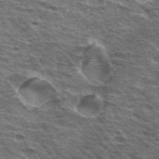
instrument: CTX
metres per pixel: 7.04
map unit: Hto
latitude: 34.6868
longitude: -43.0647
